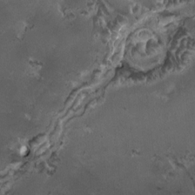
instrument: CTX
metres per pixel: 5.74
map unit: HNhu
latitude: 5.0080
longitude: 7.8611
